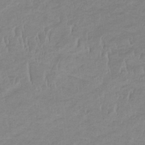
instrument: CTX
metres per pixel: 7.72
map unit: eHb
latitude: -33.5966
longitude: 68.4817
